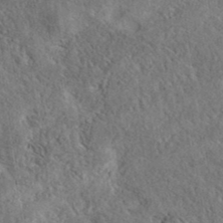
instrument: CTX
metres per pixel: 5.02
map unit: eAb
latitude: 38.1011
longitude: 112.4440
